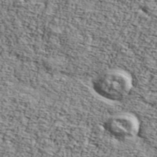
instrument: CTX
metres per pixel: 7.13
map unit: Ave
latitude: 42.7435
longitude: -110.0255
